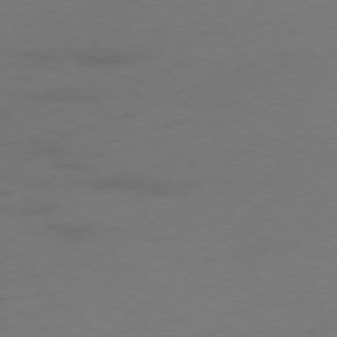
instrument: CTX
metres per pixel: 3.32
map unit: Ap
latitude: -75.7667
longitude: -65.9717
